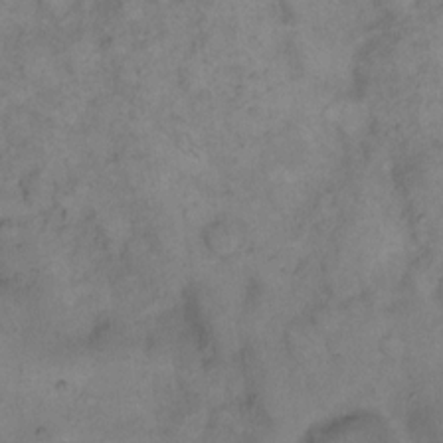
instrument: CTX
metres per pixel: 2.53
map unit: eHh
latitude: 14.7058
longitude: -65.8583
